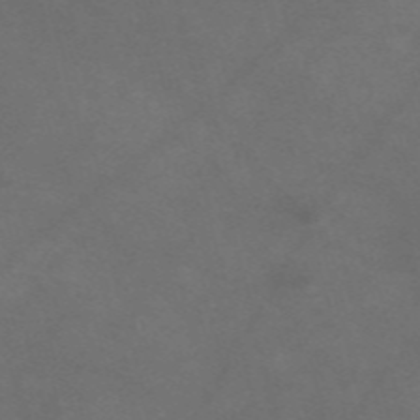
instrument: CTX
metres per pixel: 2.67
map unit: Nve
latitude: -58.2172
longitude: 59.5588
